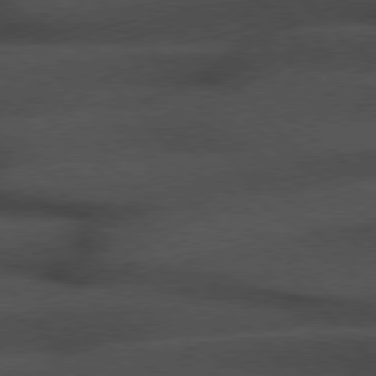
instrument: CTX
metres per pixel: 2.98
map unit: Hpe
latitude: 76.5734
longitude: -157.8205
